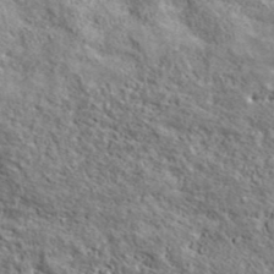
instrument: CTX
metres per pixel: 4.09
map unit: ANa
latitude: 42.8947
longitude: -89.0081
